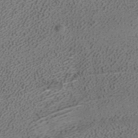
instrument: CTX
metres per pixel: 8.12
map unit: ANa
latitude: 37.6505
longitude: 16.6330
